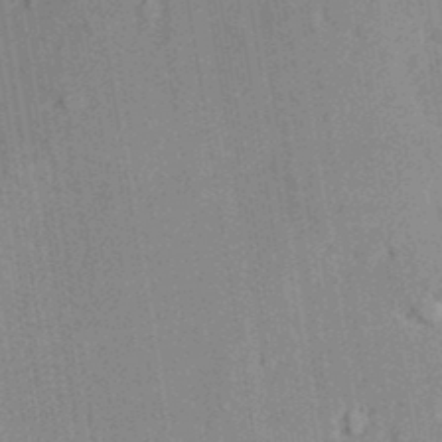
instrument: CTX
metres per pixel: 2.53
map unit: lAvf
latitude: 28.1767
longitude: -109.8583
